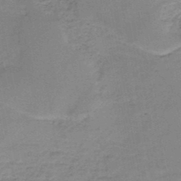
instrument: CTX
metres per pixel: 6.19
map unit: HNb
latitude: -48.2740
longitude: -39.8583
